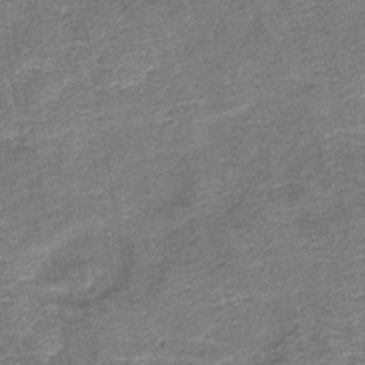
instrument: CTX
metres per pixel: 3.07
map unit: lHb
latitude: -42.3306
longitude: 79.4832
